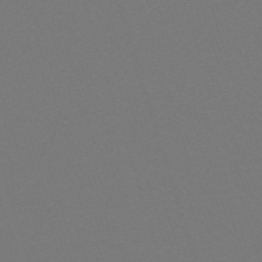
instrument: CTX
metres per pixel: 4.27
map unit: eHh
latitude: -63.2942
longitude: 52.5006
